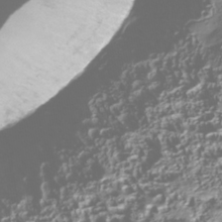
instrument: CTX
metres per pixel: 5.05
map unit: Nhu
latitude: -40.1228
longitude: -86.3089
